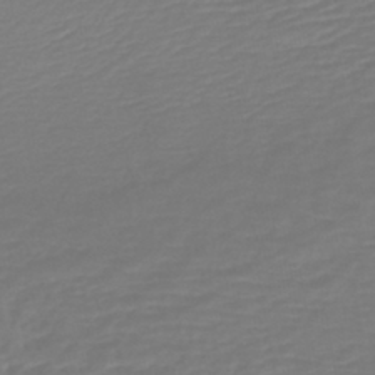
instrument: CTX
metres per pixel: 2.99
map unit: lHb
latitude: -41.7666
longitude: 76.7085
